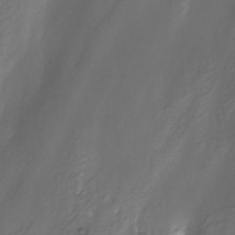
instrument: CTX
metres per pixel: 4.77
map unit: Nhu
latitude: -12.7463
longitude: -51.0269
